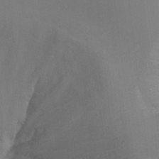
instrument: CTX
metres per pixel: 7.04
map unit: Ht
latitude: -7.7288
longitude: -35.4993
